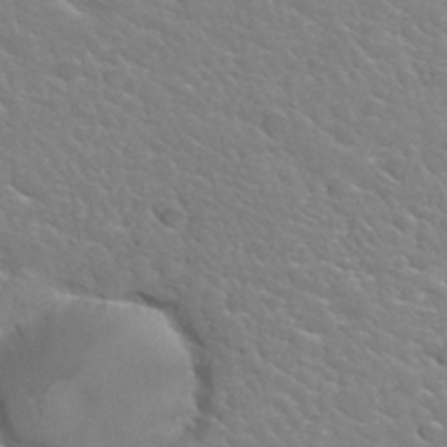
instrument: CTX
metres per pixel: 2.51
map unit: Hto
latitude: 34.5545
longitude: -50.1200
